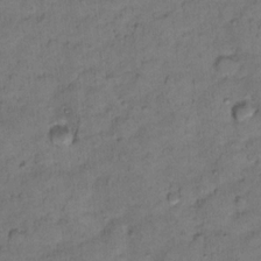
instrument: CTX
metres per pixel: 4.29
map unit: Ht
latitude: 10.7246
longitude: -33.4426
